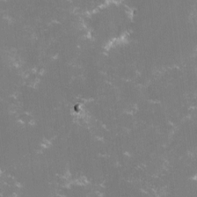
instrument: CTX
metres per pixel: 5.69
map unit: lHvf
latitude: -14.8030
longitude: -101.1781
